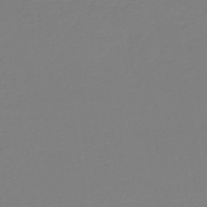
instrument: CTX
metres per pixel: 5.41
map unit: HNb
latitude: -45.5210
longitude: 53.5399
